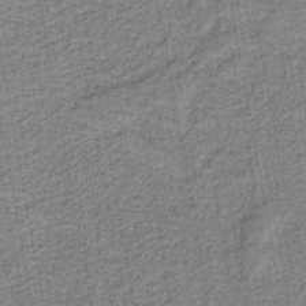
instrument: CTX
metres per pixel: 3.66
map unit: eAb
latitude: -38.9353
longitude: 52.8030
